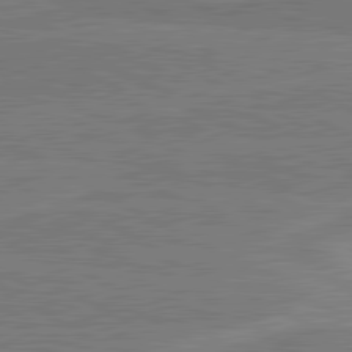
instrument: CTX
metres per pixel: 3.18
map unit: lApd
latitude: 80.9703
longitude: 168.1794
